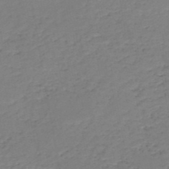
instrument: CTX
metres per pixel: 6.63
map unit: HNb
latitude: -50.7085
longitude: -52.9325
